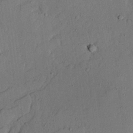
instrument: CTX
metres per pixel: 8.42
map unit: lAvf
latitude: 23.4993
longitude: -109.8205
